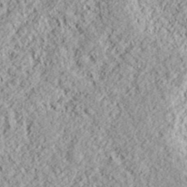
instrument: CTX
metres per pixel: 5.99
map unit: lHvf
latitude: 38.6868
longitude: -89.6127
